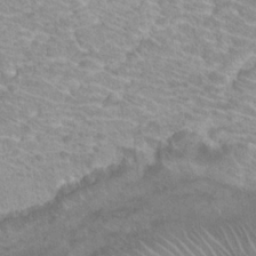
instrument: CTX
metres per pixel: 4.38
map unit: Hto
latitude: 21.2726
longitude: -38.1767
